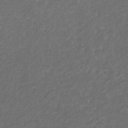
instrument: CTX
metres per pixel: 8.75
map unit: eHb
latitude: -32.5196
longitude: 71.1620
